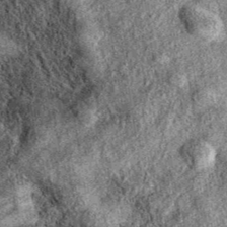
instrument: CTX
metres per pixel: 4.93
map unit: eAb
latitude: 38.1767
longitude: 109.1998
